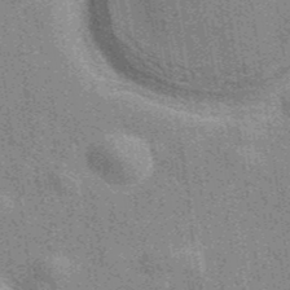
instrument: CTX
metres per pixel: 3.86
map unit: eAb
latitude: 40.3089
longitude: 107.2376
